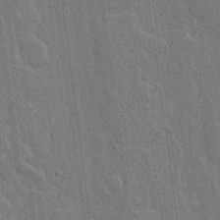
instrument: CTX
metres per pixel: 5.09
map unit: lHvf
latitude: 17.5938
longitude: -116.4790
